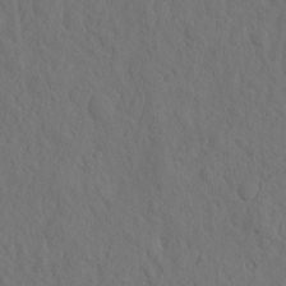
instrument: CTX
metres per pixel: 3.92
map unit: eHh
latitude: -2.1794
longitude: 18.0283
